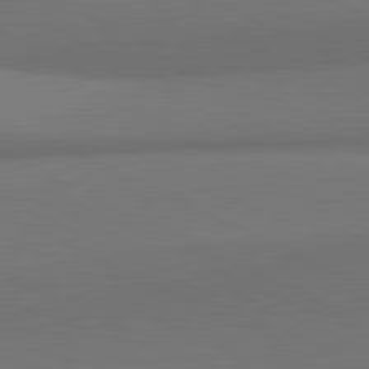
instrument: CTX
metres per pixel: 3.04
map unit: lApd
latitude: 81.8016
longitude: 154.7652
